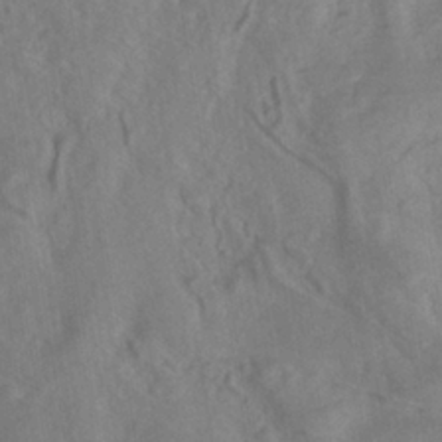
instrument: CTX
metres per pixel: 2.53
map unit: ANa
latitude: -38.2929
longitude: 96.5385
